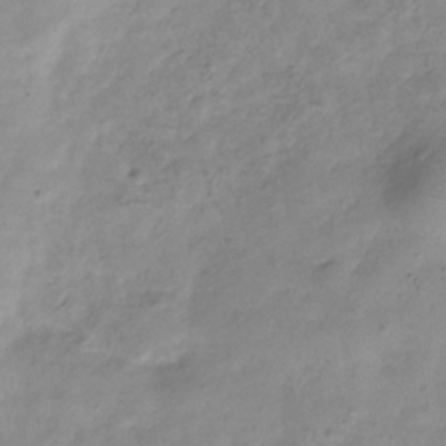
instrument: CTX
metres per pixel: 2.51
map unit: Hve
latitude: -32.8408
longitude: 90.7652
